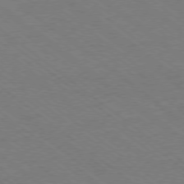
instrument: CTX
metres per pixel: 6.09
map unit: Ap
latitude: -78.8975
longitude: -83.6127
